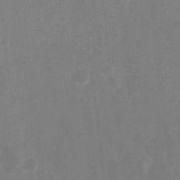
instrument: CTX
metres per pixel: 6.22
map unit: Hto
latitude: -7.5588
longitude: -39.2348
